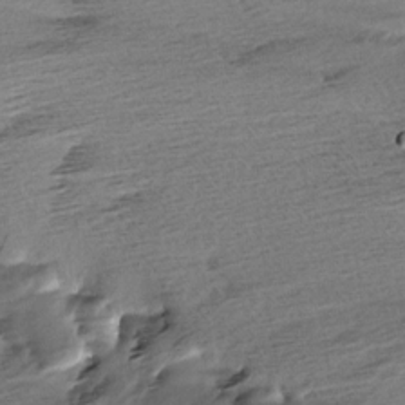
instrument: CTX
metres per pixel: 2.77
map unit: Aa
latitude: 6.2900
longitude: -137.0459
